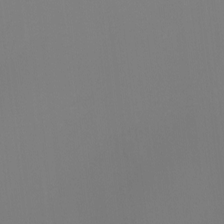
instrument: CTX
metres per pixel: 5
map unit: Htu
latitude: -12.8408
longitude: -47.4994
